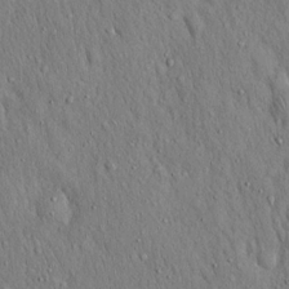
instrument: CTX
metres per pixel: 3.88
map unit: Hto
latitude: 16.1767
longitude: -58.4979
